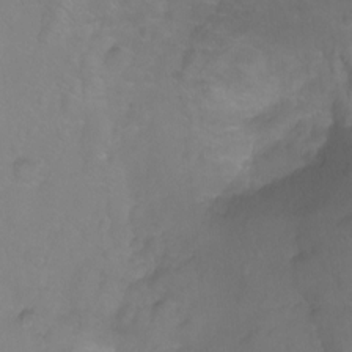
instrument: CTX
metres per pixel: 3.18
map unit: Ht
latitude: -9.3510
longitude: -35.6505
